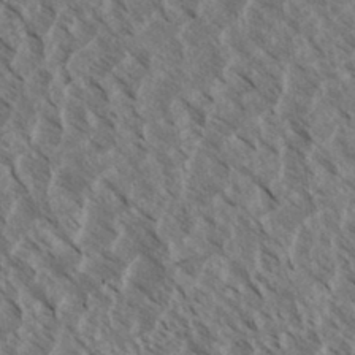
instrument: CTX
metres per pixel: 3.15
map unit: eHh
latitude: 34.8569
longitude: -139.6883
